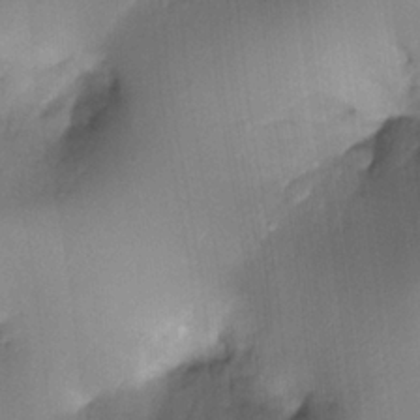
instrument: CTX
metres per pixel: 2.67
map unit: Ht
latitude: -17.7667
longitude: -44.8191
